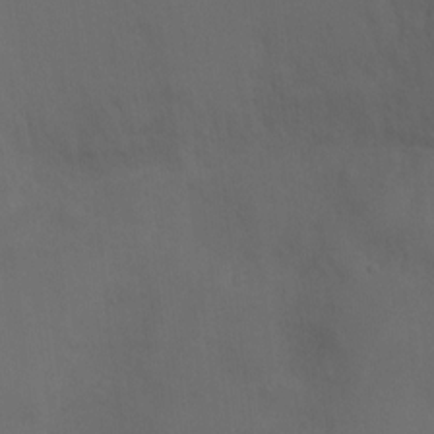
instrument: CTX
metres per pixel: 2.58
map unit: Ht
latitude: 1.7638
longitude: -23.1025
